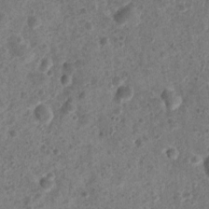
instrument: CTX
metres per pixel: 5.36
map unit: Nhu
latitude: 2.5734
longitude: -14.6302
